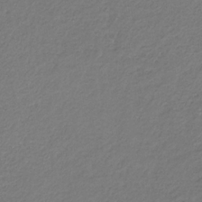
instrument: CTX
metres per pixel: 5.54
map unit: eHb
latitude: -31.0108
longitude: 67.3132
